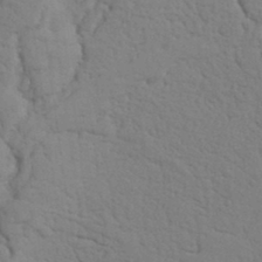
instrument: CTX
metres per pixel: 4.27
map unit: Nhu
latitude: 19.8583
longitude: -76.3467
